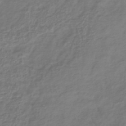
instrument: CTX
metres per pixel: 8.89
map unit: lHb
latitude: -40.9542
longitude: 73.5588
